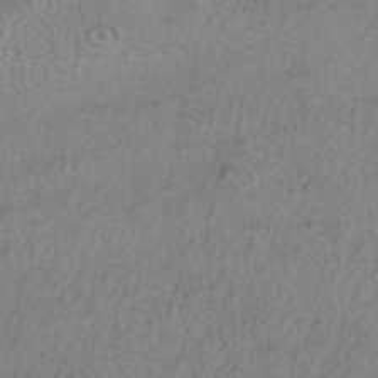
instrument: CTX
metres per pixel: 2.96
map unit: ANa
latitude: 39.7638
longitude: 24.2550
